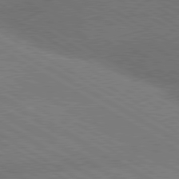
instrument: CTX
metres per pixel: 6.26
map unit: lApd
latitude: 79.9717
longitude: -153.1026
